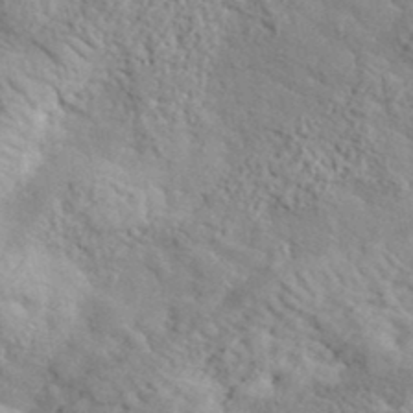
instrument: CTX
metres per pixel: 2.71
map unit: lHvf
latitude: 37.7261
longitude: -87.6505
